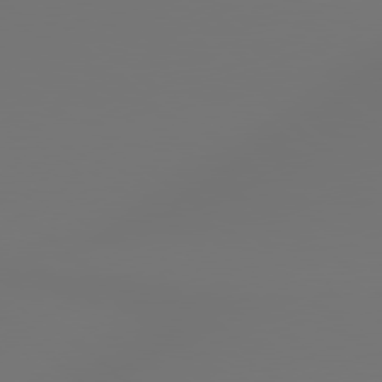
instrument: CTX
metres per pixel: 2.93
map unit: lApd
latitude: 78.9892
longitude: 178.5573
